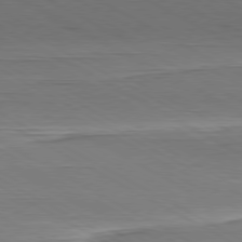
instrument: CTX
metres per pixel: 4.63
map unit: Hpe
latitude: -80.7086
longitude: 21.0108
